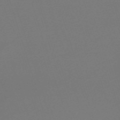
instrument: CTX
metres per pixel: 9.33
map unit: eHh
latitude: -63.0486
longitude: 51.4643
